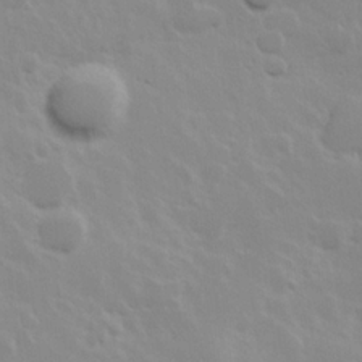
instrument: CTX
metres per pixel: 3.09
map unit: Hve
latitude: 24.2522
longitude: 145.7856
